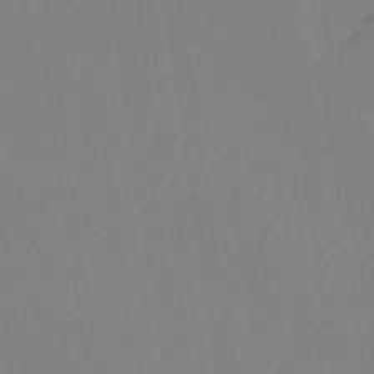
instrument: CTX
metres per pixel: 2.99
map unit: Hto
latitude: -8.6518
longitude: -46.8947
